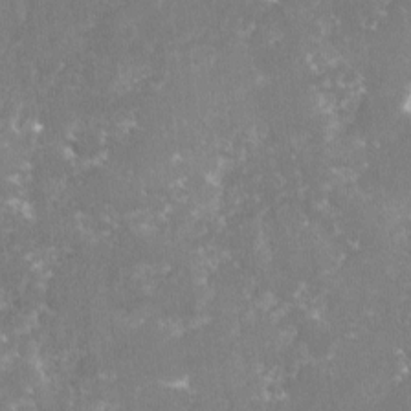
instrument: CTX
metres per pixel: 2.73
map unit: lHvf
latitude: -14.7841
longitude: -99.1970
